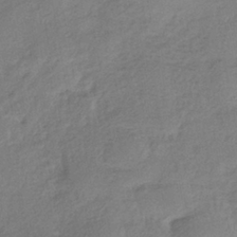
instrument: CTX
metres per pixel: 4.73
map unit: HNhu
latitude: -39.0676
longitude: 107.2943
